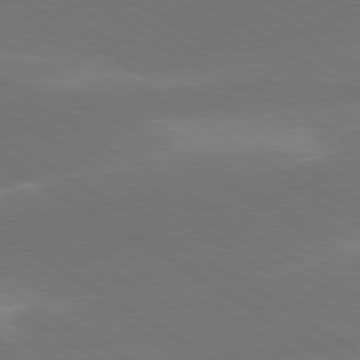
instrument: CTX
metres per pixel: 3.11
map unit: lApd
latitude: 78.6680
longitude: -51.7449
